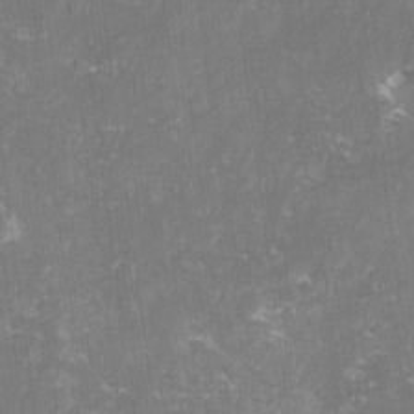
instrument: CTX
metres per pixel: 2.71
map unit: lHvf
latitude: -13.7289
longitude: -98.7624
